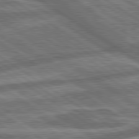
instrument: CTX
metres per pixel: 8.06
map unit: lApd
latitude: 79.8961
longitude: -171.6694
